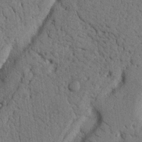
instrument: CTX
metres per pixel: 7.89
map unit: Nhu
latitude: 20.6302
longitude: -76.2333
